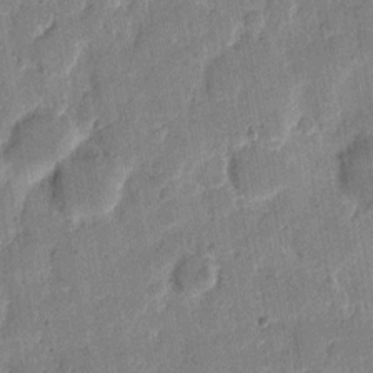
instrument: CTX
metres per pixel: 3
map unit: eHh
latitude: 8.7057
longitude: -66.3656
